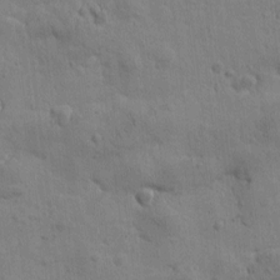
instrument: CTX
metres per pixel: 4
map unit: Htu
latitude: 0.5357
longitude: -178.3279
